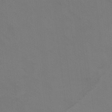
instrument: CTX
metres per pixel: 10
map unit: Ht
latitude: 0.9891
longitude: -33.4615
